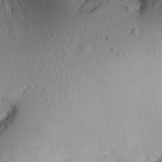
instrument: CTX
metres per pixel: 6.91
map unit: Aa
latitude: 19.0647
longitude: -144.5357
